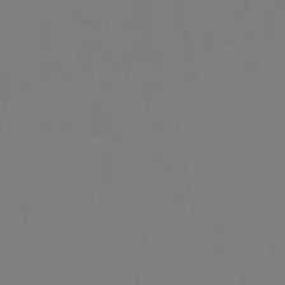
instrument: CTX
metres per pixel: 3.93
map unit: eAb
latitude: 45.5560
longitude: 121.5021
